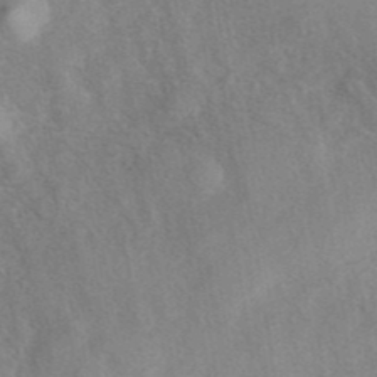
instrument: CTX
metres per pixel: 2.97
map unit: eAb
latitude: 40.0822
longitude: 106.5196
